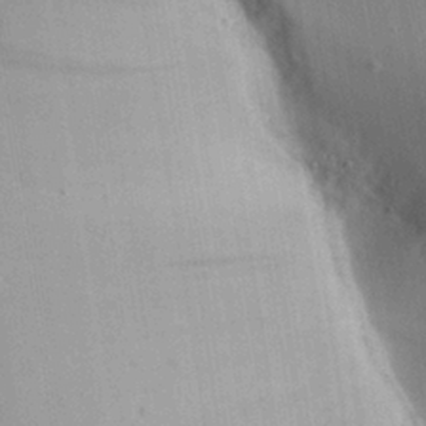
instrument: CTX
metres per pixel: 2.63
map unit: Ave
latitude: 23.7450
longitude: -136.1389
